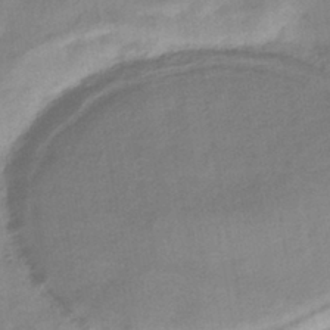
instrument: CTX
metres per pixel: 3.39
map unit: HNhu
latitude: -42.4251
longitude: 90.1228
